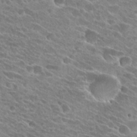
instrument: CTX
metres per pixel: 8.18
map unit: Hto
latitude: 25.8583
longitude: -41.8772
